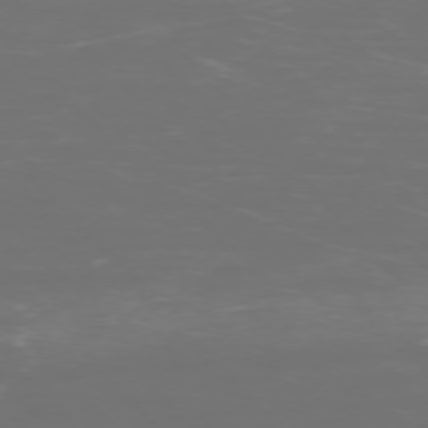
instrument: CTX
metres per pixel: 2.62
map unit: Ap
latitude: -75.5966
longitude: -76.2144
